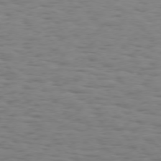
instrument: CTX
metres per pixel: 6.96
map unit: Hpe
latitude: 74.1389
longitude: -133.3482
